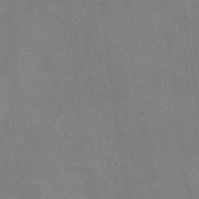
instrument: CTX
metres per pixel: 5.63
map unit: Hto
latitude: 17.8583
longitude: -38.8947
